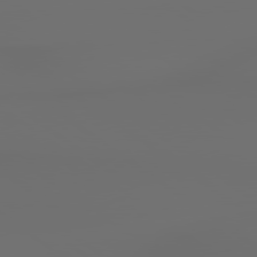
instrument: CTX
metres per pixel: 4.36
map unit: lApd
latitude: 79.4616
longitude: 176.5007
